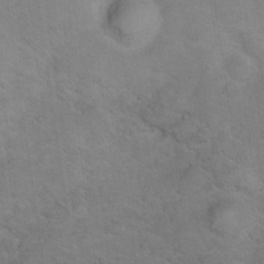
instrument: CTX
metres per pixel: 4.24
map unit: Nhu
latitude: 10.5357
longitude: -25.1403
